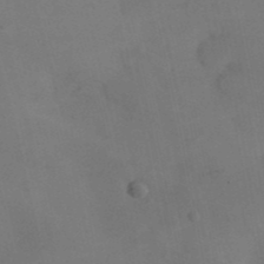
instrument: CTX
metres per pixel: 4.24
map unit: Nhu
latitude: 26.9325
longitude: -69.7828
